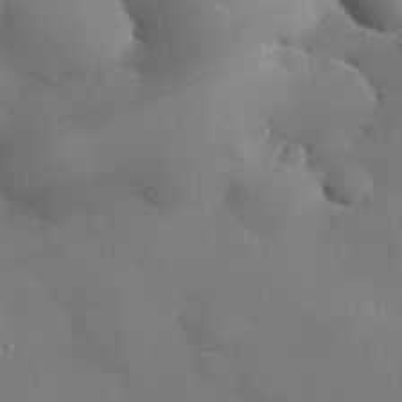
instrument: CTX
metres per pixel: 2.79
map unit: eHh
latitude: 28.4034
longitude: -82.2900
